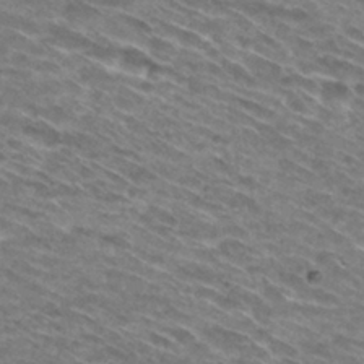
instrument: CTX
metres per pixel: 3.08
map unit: Hto
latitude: 29.6127
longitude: -46.0444
